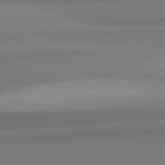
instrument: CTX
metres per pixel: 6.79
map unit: lApd
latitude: 82.2900
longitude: 170.3684
